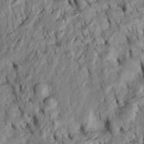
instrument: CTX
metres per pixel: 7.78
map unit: Htu
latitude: -5.7099
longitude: 153.1809
